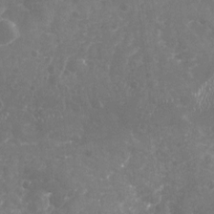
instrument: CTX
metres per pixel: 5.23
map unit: Nhu
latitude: -19.3321
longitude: -57.4426
